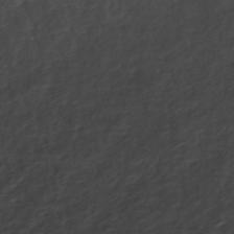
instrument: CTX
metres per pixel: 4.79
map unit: ANa
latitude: -44.8030
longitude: 105.3509
